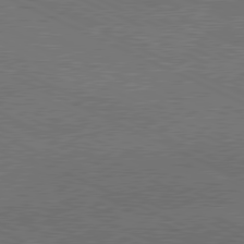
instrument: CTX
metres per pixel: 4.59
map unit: lApd
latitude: 79.8584
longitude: -129.2348
